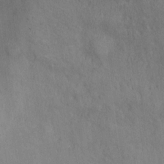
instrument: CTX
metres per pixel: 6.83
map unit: Ht
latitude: 10.6302
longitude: -39.4237
